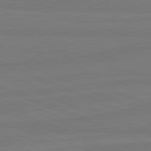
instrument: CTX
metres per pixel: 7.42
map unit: lApd
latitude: 81.8394
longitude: -179.7828
